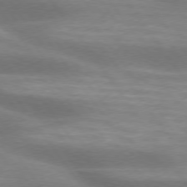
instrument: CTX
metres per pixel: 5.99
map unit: lApd
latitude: 74.8569
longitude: -49.4804
